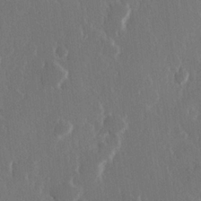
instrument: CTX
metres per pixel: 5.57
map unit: Hve
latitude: 22.9325
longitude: 146.8219
